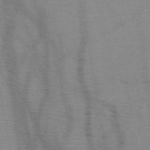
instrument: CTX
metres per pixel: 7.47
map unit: HNb
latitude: -45.7289
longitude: -40.9513
